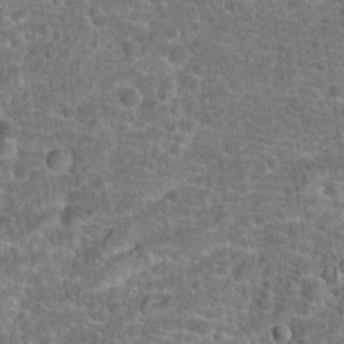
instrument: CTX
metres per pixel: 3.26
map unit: Hto
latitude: 19.5560
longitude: -42.7813
